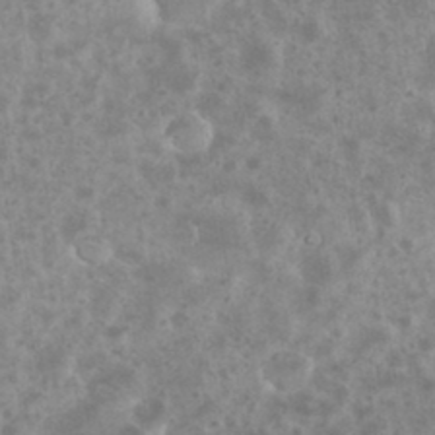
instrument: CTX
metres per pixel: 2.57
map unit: eHh
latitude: 34.8569
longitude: -61.7638
